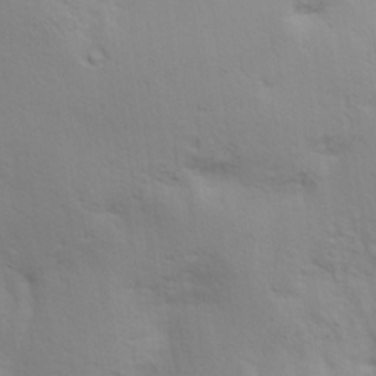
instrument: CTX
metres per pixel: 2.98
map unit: lAa
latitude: 19.5182
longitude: -138.4790
